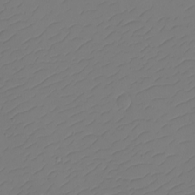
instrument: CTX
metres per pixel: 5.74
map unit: eHh
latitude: -2.3117
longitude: -74.1767
